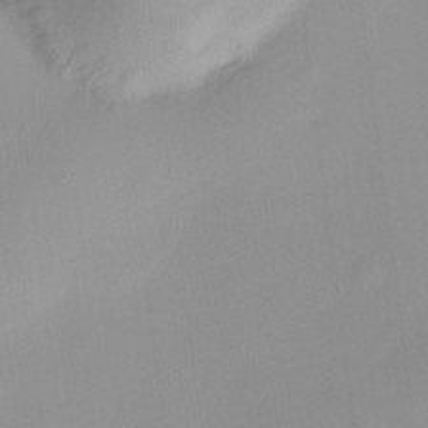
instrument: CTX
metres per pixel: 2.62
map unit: HNhu
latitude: 11.0648
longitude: 9.6533
